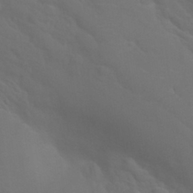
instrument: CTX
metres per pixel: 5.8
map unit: Nhu
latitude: 29.8205
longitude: -52.3467
